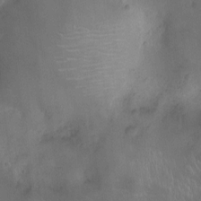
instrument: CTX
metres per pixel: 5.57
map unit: Ht
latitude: -9.0297
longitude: -21.3671
